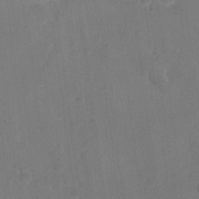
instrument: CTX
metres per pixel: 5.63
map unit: eHh
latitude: 22.0822
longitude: -63.2915
